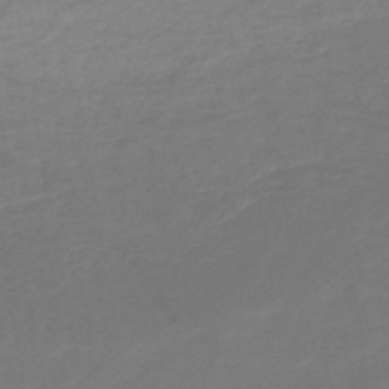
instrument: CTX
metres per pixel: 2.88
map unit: lHb
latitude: -44.5007
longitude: 66.0472
